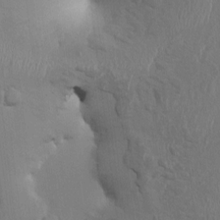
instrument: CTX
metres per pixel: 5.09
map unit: HNhu
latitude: 3.3670
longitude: -6.6490
